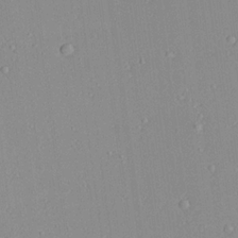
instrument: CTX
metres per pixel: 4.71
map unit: Aa
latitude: 18.9513
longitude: -140.6301
